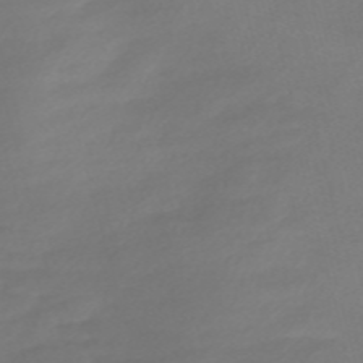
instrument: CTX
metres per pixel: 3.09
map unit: Nve
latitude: -58.3873
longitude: 57.9178
